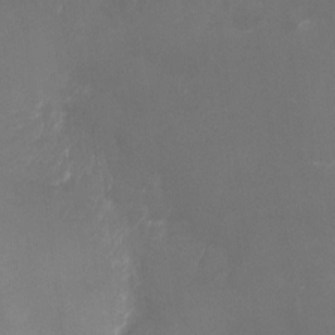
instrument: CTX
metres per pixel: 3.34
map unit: Nhu
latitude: -9.2376
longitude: -42.4412
